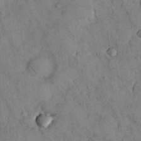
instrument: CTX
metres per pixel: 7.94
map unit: Nhu
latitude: 28.4790
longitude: -72.4979
